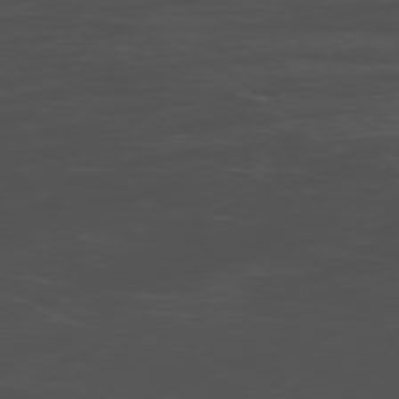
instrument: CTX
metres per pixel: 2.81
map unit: Ap
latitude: -76.3873
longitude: -66.0444
